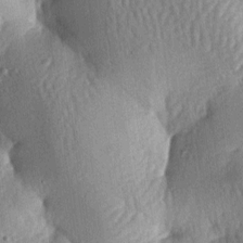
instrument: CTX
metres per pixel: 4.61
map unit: lAa
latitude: -6.3306
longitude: -126.9325
